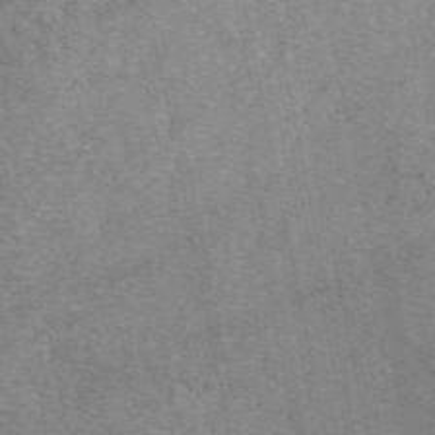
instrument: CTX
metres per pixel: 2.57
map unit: eAb
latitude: 48.6302
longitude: 107.9745
